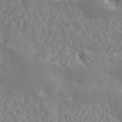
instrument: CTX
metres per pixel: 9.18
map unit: ANa
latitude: 45.2348
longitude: 26.8785
